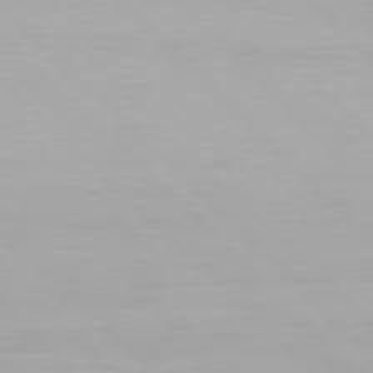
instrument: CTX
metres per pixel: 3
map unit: Hpe
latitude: 77.3859
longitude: -164.3656
